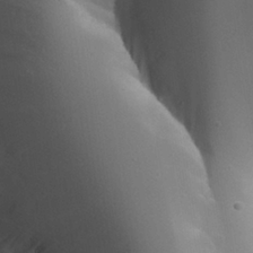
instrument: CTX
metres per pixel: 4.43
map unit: Aa
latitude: 26.2334
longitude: -128.2900
